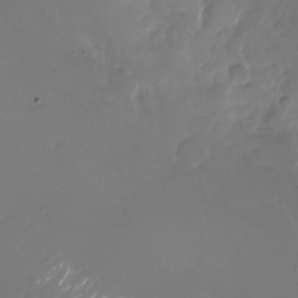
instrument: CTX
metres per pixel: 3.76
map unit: Nhu
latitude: -26.5195
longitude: -73.2537
